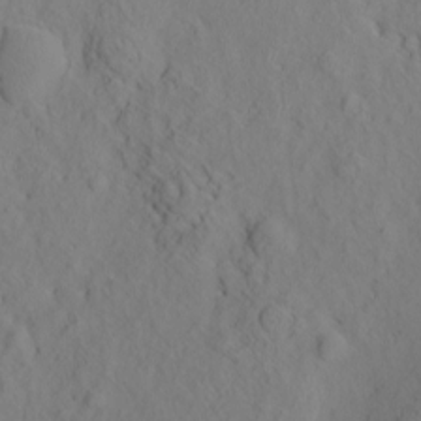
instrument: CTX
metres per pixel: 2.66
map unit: eHh
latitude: -2.3117
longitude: 19.0297
